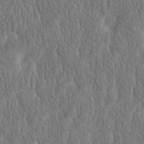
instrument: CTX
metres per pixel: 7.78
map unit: Htu
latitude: -3.9556
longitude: 175.8422
